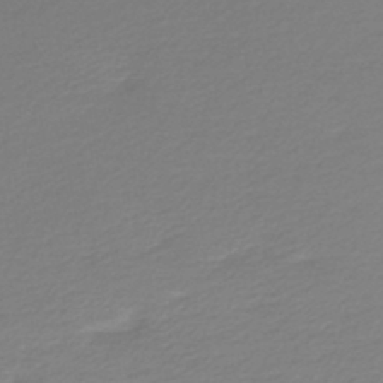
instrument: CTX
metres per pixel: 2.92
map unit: lHb
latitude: -45.2565
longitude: 61.2565
